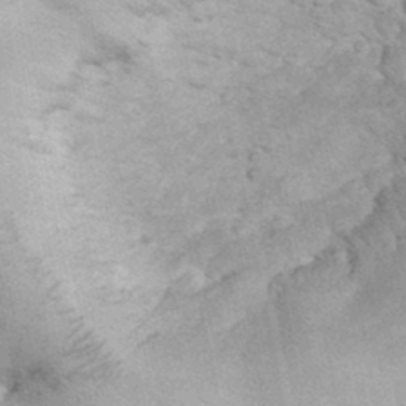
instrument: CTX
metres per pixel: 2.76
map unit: eHh
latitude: 32.1767
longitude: -66.3845
